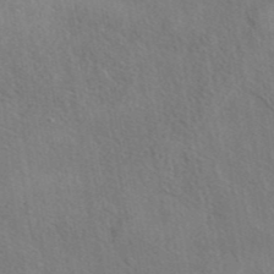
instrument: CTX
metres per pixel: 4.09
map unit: eAb
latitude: 42.5168
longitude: 110.8785
